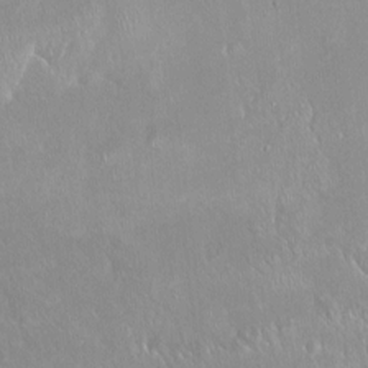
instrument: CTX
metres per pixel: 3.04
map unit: Ht
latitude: -14.8975
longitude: -44.2711
